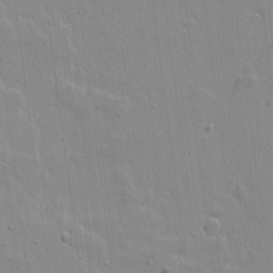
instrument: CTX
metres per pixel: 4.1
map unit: lAvf
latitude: 16.6113
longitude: -128.4034
